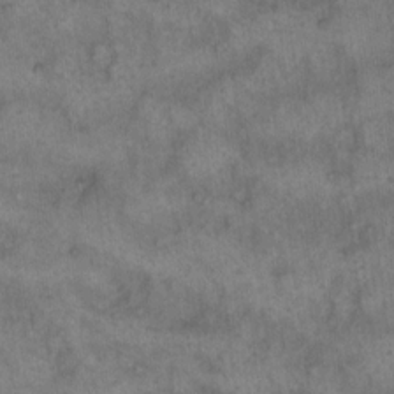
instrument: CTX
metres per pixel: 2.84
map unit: eHh
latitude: 14.2145
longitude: -64.5735
